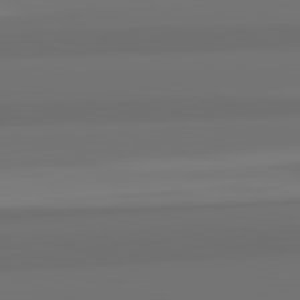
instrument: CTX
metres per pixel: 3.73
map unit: lApd
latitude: 82.8380
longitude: 165.4077
